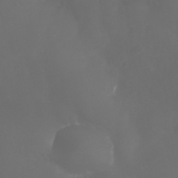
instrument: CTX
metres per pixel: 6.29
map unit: Nhu
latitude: 25.8772
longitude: -63.8962
